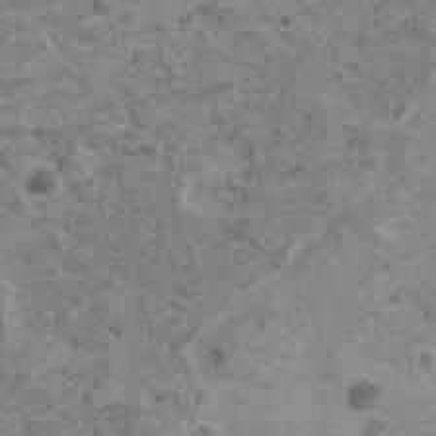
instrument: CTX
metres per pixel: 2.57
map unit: HNhu
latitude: -0.5007
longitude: 2.2739
